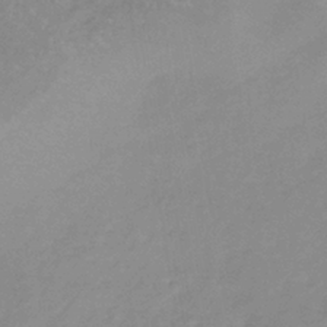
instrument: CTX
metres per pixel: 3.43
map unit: lHb
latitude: -37.8233
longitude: 73.3887
